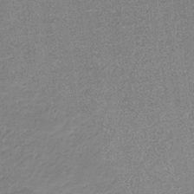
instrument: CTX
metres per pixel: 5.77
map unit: eHb
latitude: -31.9745
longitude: 67.6911
